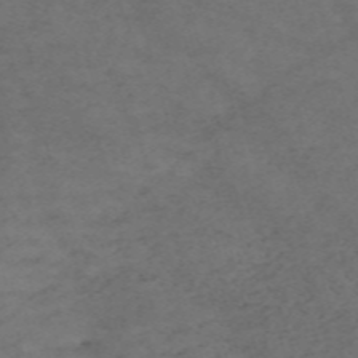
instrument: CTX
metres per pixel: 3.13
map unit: Nve
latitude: -59.1431
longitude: 59.8044
